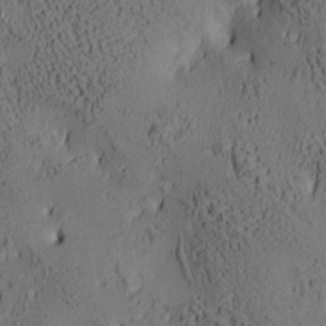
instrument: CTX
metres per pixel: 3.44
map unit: lAa
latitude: 6.9136
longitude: -114.6679
